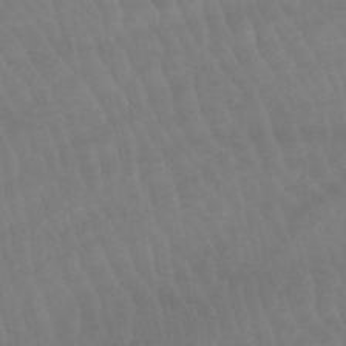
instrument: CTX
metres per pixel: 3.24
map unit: lHb
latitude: -45.7667
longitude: 77.3132
